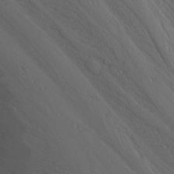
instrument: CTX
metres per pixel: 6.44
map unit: Nhu
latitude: -5.5777
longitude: -69.8205
